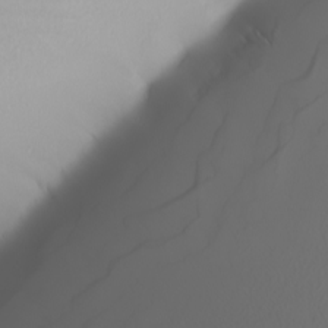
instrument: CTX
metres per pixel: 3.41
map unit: Nhu
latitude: -7.2943
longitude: -94.2334
